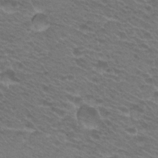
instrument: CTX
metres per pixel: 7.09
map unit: Hto
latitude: 24.8380
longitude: -30.4034
